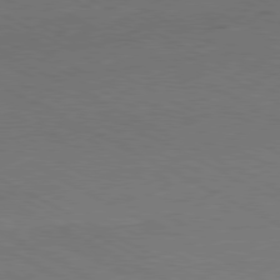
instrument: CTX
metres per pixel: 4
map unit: Ap
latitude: -81.3699
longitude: -62.8947
